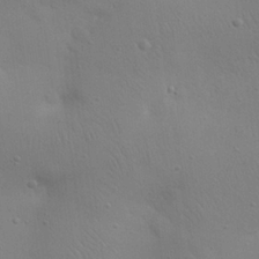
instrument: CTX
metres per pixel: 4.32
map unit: eHh
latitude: 25.1025
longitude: -69.5560
